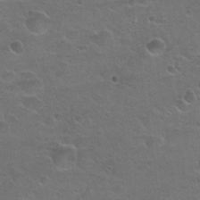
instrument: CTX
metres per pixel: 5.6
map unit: Hto
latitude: 23.8772
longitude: -50.3278
